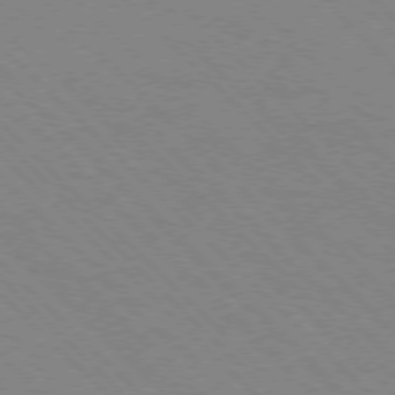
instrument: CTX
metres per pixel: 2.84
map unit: Ap
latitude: -77.4076
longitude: -66.5923
